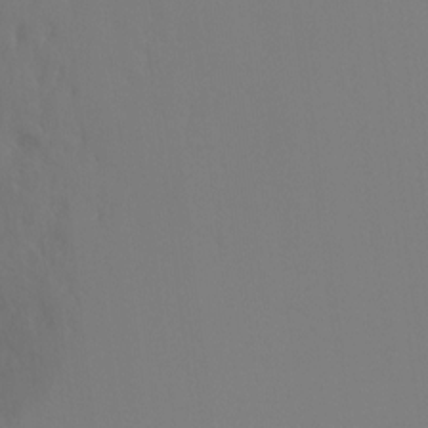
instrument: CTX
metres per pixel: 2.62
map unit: Ht
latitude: -10.1039
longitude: -34.8569
